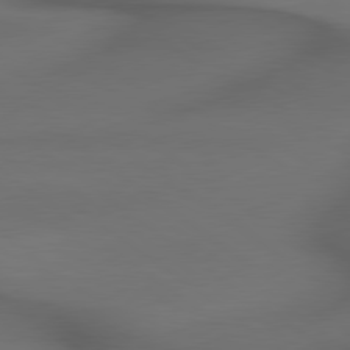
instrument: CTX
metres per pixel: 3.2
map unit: lApd
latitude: 79.4238
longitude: -173.4048
